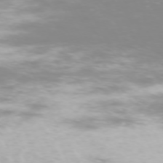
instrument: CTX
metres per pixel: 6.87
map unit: Hpe
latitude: -73.5021
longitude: 3.8044
